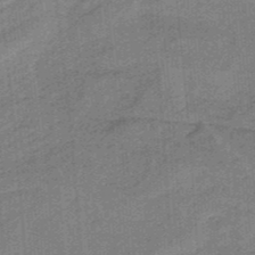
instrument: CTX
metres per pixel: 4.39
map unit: HNb
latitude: -34.7463
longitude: 57.3698
